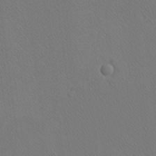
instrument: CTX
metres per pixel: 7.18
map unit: Ave
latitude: 23.6883
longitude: -135.6316
